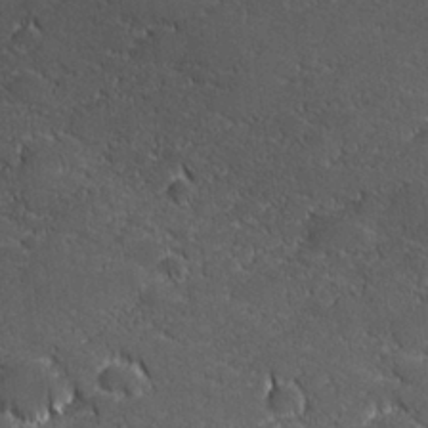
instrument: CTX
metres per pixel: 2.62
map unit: lHvf
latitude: 27.2915
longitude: 141.1053
